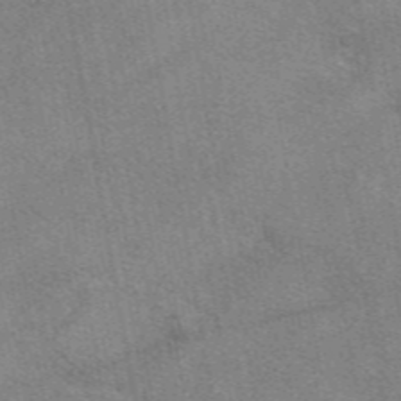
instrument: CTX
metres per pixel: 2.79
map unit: eAb
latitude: 48.1389
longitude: 113.4643
